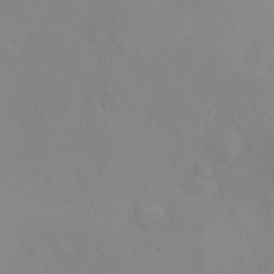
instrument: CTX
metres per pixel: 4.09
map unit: eHh
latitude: 24.8757
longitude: -64.4223
